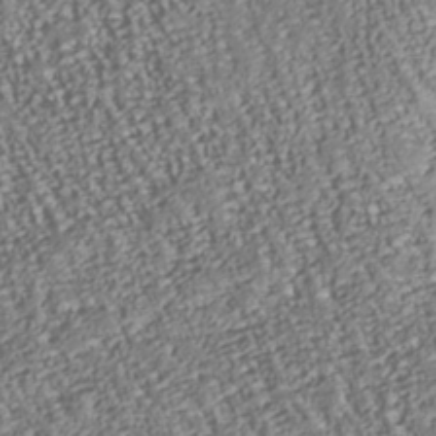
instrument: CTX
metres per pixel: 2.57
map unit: Nhu
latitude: -38.1228
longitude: -80.6679
